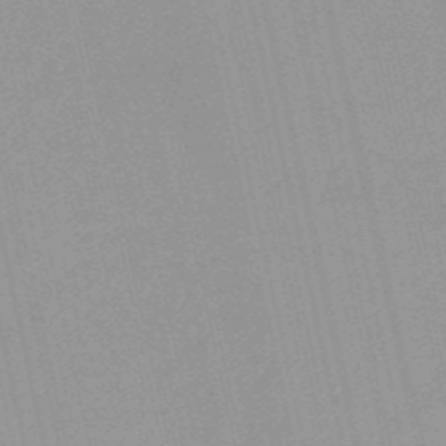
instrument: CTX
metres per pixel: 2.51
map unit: HNb
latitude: -52.1605
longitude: -50.9891
